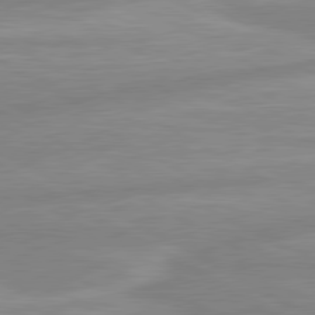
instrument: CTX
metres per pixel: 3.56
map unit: lApd
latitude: 80.4601
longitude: -168.5924
